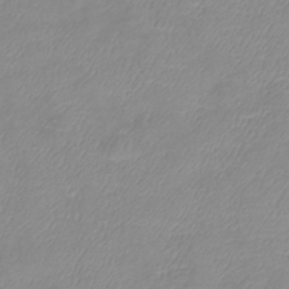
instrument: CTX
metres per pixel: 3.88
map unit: lHb
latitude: -40.0472
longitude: 76.4818
